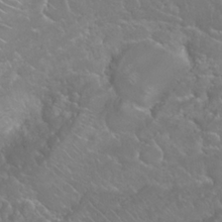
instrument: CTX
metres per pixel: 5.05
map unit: Nhu
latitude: 24.3845
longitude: -60.2333
